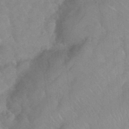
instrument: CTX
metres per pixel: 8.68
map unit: Nhu
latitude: 26.5735
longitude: -56.2711
